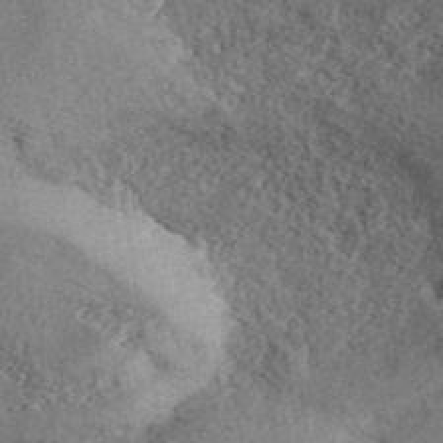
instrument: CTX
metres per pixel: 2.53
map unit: ANa
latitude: 44.9702
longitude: 46.0472
